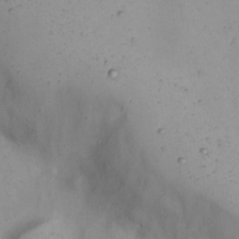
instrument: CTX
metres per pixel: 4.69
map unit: Nhu
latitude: 22.3656
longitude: -66.1199
